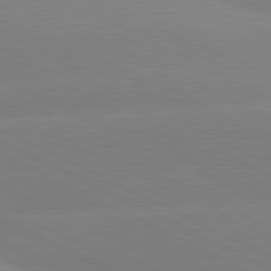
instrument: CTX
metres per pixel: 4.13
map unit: lApd
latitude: 80.8947
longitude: -154.8758
